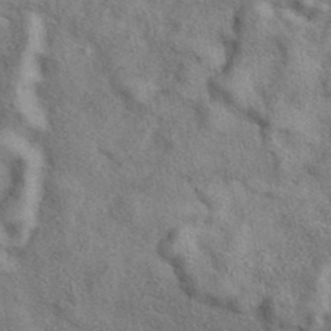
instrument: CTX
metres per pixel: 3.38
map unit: eAb
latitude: 39.2159
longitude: 112.6330
